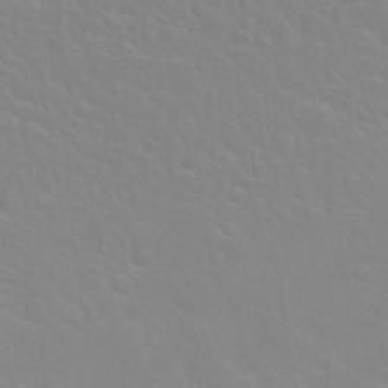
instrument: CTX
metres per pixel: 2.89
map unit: Nhu
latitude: 28.2333
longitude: -52.1011
